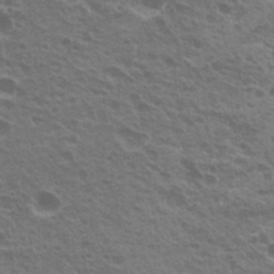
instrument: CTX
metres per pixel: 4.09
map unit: Nhu
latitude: 20.4412
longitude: -31.0081
